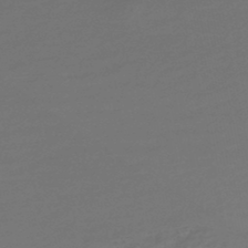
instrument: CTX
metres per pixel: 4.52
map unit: HNhu
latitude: -47.3698
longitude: 96.8975
